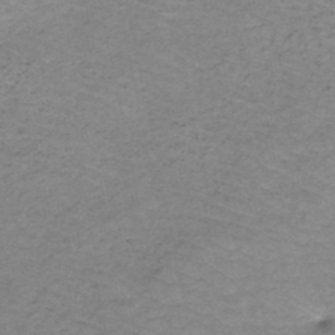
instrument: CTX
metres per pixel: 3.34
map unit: HNb
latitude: -50.1795
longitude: -54.0255
